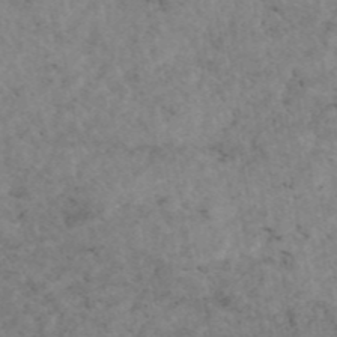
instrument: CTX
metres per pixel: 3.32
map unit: eAb
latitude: 45.0269
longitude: 115.1998
